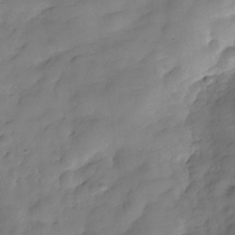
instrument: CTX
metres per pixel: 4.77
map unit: Hve
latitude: -29.5210
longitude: 93.1242
